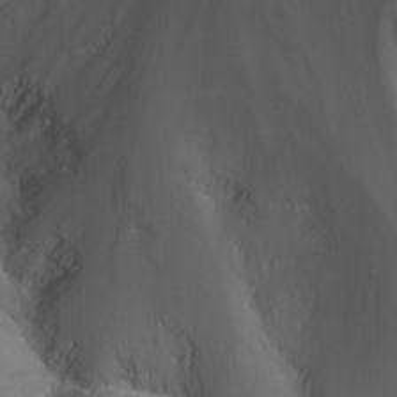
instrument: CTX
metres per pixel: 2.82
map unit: Nhu
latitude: -13.0864
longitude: -65.4049
